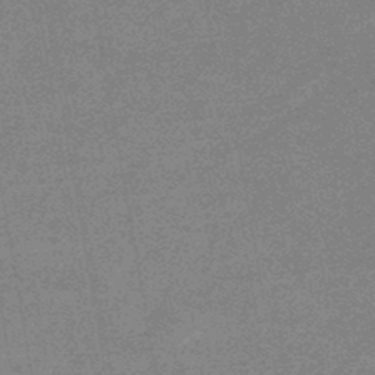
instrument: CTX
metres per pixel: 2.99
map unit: eHb
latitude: -44.8597
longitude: 86.9164
